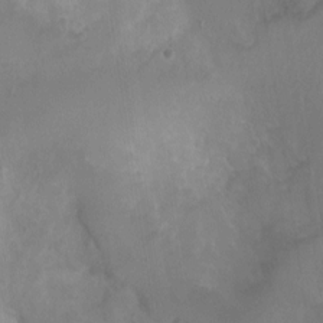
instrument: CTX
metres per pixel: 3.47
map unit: Nhu
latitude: 2.9324
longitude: -15.3671
